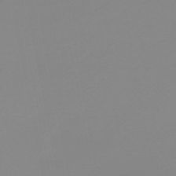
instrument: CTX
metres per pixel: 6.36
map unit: eHb
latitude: -48.6897
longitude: 84.6707
